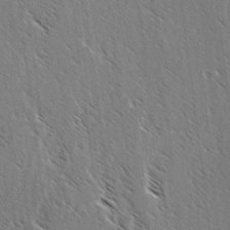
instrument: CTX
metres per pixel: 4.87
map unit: lAvf
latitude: -3.4643
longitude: -113.6883
